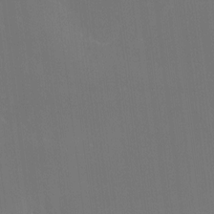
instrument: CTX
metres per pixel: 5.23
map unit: HNhu
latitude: 6.9325
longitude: 4.2361
